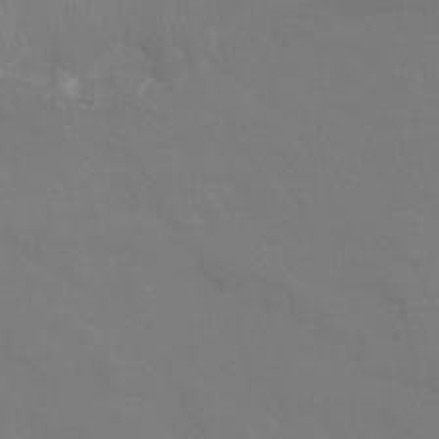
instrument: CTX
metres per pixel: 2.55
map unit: Ht
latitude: -4.0283
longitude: -26.1767
